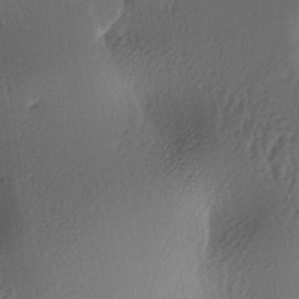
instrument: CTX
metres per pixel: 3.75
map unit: lAa
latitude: -6.3684
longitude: -123.6505
